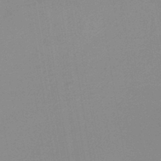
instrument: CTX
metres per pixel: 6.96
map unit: HNb
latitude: -45.4265
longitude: -43.0647
